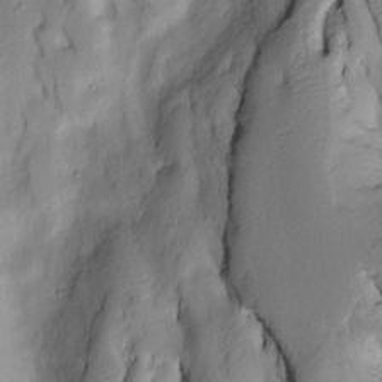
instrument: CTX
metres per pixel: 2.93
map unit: Htu
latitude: -4.3873
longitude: 150.1983
